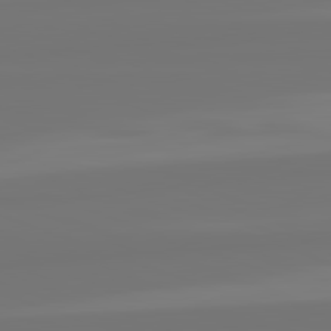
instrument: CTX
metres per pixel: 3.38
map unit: lApd
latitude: 82.1766
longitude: -177.8205
